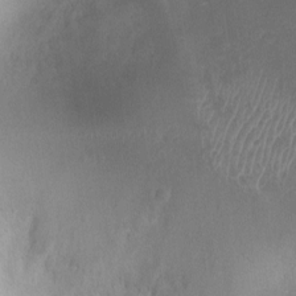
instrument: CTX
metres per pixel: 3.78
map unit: Ht
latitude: -8.4062
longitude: -21.3104
